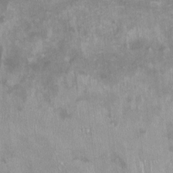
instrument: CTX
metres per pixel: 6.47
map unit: Ht
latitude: 5.5182
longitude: -36.8191
